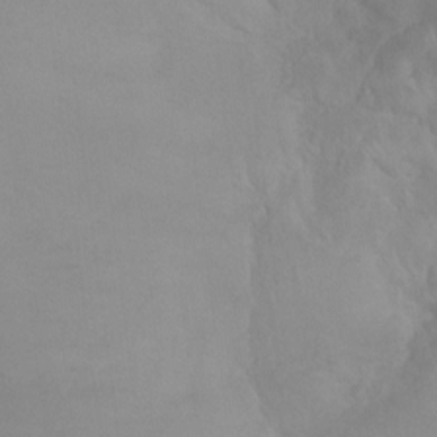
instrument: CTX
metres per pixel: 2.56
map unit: Ht
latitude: -0.0283
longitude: -17.9717
